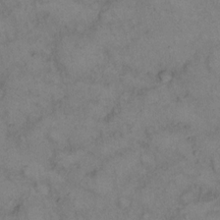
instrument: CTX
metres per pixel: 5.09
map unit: eHh
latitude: 15.0081
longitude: -63.3671
